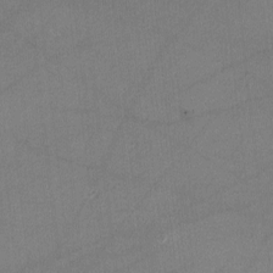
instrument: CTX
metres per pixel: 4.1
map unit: lHvf
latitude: -11.7856
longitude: -102.6112
